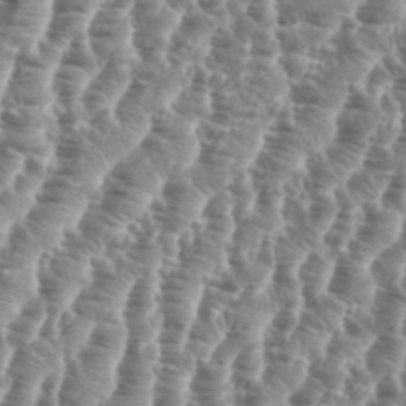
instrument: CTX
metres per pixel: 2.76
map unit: Aa
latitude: 34.8947
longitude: -135.5560
